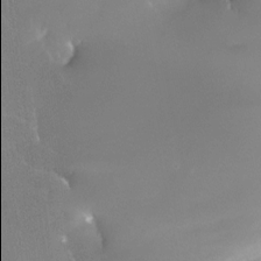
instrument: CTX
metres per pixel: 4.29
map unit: Nhe
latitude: -28.6896
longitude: -109.9906
